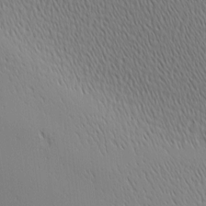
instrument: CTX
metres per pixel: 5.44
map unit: Ave
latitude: 2.3278
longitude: -114.7246
